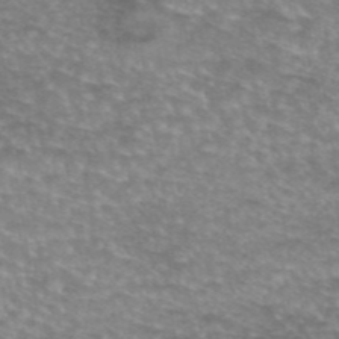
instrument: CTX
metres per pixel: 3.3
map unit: eAb
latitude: 45.4615
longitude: 102.7463
